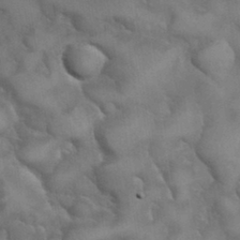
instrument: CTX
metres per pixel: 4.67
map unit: Hve
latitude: 30.9514
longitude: 151.2754
